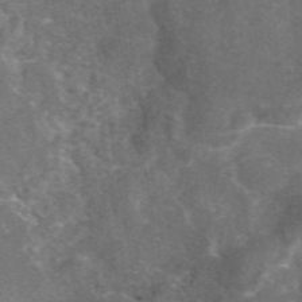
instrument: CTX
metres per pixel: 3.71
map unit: eAb
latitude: 45.4804
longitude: 116.0660
